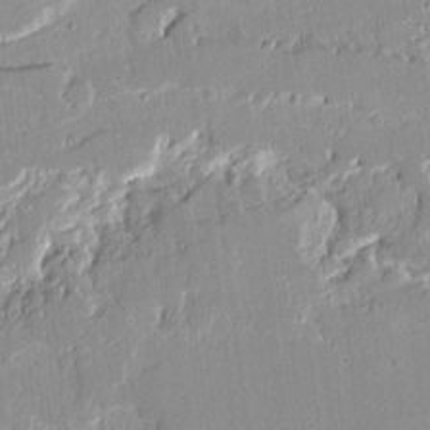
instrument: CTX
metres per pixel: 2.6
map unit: Ave
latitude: 13.2726
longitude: -132.4979
